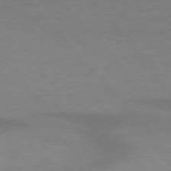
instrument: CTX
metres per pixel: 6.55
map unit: lApd
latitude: 76.1011
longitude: -59.3671
